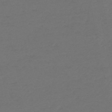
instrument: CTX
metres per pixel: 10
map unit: lHb
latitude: -46.6329
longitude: 67.6344
